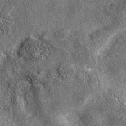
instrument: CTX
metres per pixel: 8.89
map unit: eAb
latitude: 37.3481
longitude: 107.3321
